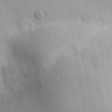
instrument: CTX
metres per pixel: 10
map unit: Aa
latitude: 30.5357
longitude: -145.3670
